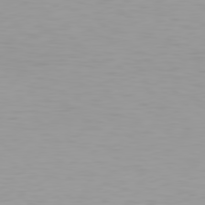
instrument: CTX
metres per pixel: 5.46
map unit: Hpe
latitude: 78.3468
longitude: -145.6127
